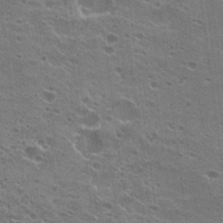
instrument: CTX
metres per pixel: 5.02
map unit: Hto
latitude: 23.3671
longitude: -42.1956
